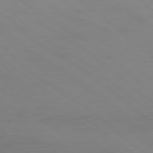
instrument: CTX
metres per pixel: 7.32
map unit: Ap
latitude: -79.6721
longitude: -56.1388
